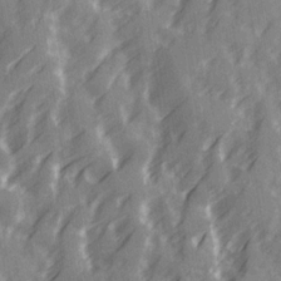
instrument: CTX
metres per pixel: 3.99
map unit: Ave
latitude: 20.2901
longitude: -131.5183
